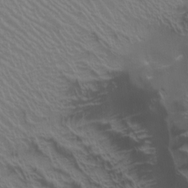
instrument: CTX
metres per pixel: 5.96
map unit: Htu
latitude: -4.8030
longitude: -88.0822
